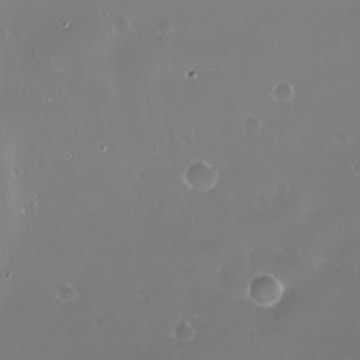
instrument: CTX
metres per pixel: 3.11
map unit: Nve
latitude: -18.5952
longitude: -60.1389
